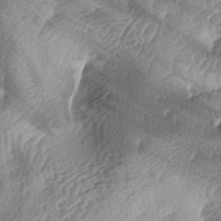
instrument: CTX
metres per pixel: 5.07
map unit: lAa
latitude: -4.1416
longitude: -125.4426
